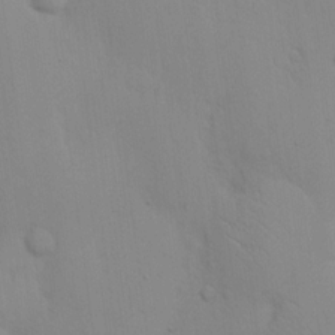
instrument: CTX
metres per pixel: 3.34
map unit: eHh
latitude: 16.8002
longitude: -62.9325
